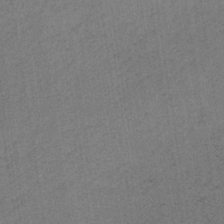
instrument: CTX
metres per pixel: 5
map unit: lHb
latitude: -35.0486
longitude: 62.8408
